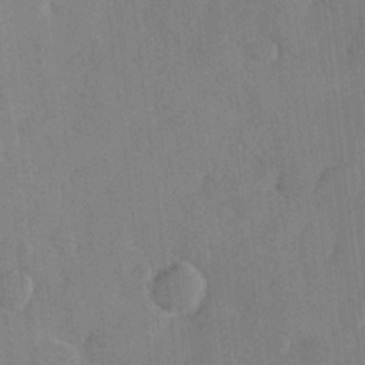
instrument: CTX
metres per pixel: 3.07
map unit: Hve
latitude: 25.9717
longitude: 148.9353
